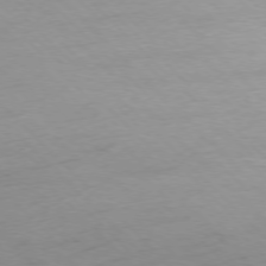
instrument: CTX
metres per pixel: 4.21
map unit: Ap
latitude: -76.7652
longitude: -64.9136
